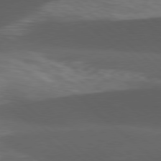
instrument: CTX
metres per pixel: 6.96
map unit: lApd
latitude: 77.6882
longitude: -54.8758
